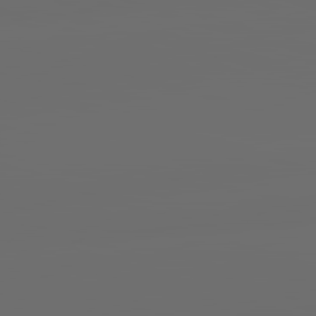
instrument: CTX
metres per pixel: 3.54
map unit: lApd
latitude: 83.6882
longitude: -130.4790
